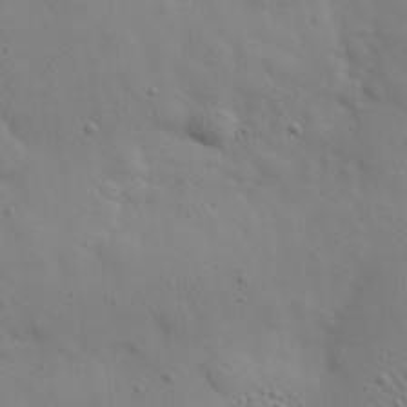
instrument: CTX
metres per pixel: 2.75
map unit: eHh
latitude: 25.1025
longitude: -69.7828
